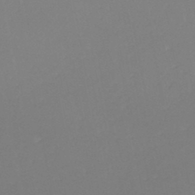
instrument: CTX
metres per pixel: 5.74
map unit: eHh
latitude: -45.8045
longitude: -28.8758
